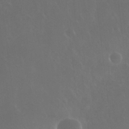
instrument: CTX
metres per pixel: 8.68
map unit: Nhu
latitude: 30.1200
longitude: -58.1578
